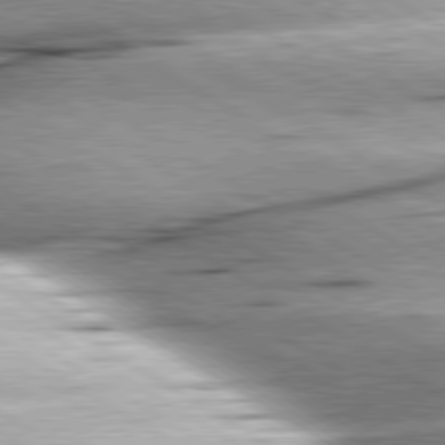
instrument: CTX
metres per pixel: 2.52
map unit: lApd
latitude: 80.1011
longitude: -156.1577
